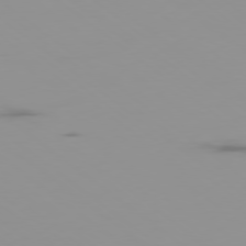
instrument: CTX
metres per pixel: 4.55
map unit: Ap
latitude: -79.1431
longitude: -70.7246
